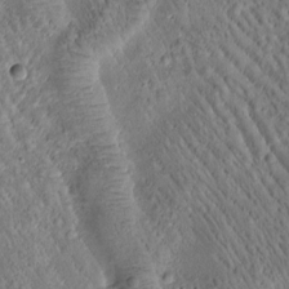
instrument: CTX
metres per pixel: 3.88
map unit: Htu
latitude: -1.3699
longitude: 171.4644
